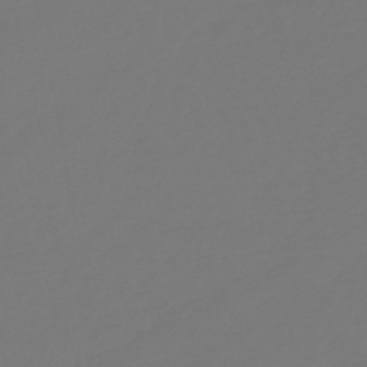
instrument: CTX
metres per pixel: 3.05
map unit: lHb
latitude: -46.4062
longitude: 74.7275
